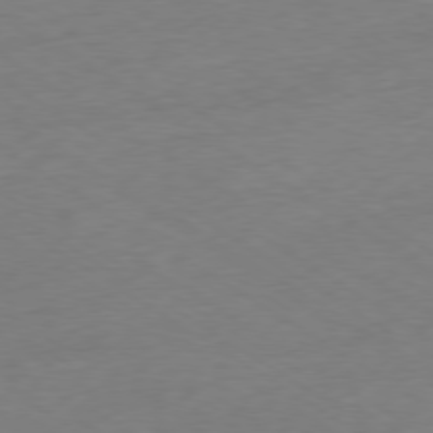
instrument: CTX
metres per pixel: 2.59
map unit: Ap
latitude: -78.5195
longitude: -58.2334
